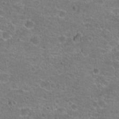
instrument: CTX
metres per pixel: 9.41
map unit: Hto
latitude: 20.7247
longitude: -43.0836
